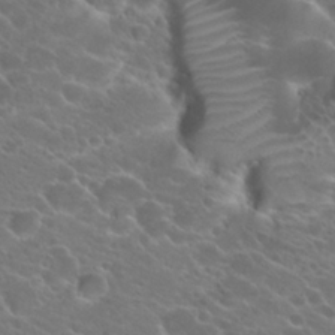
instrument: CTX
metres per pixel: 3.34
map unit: Hto
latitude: 24.0444
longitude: -38.0255
